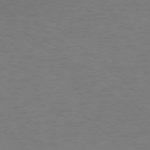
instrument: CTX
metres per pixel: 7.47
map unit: Ap
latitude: -78.1983
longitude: -68.0255
